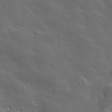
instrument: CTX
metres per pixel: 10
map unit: Hve
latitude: 27.9339
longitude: 144.7085
